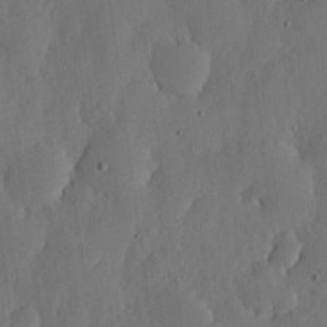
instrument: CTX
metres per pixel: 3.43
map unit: lHvf
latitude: 18.6679
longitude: -114.8002
